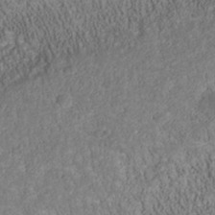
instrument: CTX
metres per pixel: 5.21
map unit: Nhu
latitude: -40.3306
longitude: -85.1592
